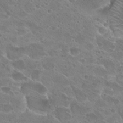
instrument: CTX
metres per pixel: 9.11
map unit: Hto
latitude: 27.3671
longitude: -40.3089
